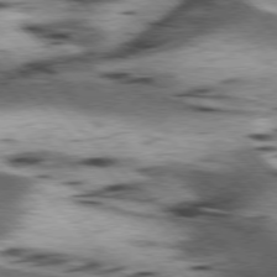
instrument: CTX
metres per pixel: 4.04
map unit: lApd
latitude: 77.2348
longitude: -50.1955
